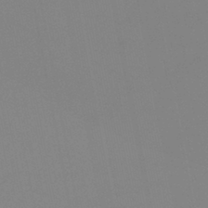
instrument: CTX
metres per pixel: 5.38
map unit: eHb
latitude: -37.1620
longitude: 74.5763
